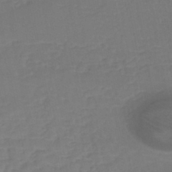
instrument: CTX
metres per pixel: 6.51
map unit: eHh
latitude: -42.8030
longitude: -31.4616
